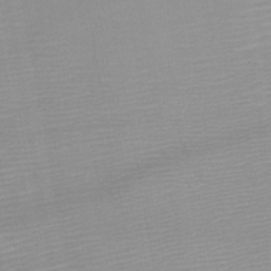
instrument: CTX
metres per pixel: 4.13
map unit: HNb
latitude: -46.1039
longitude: -41.2348
